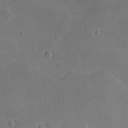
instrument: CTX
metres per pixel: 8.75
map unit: eHh
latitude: -8.9164
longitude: -66.1199
